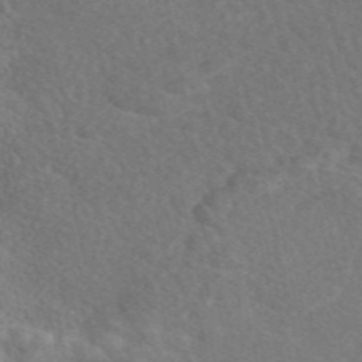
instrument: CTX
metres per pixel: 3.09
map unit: eAb
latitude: 49.1403
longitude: 118.0283
